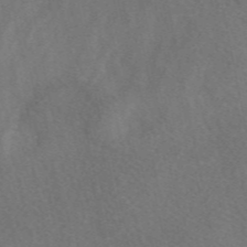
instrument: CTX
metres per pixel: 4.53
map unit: eAb
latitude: 48.1011
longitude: 118.4629
